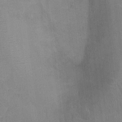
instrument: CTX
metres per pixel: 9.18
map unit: Ht
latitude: -1.3888
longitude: -33.3293
